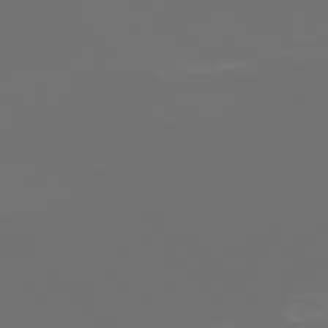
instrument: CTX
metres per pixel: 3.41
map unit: Ap
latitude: -77.2943
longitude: -80.9136
